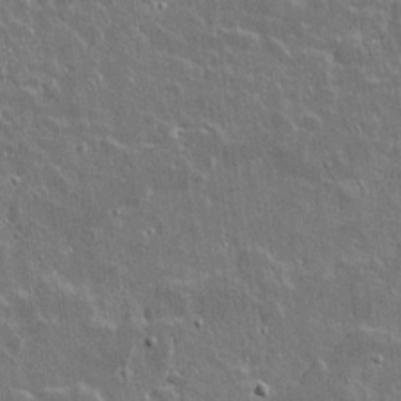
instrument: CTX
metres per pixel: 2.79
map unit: lAvf
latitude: 14.8758
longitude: -128.0822
